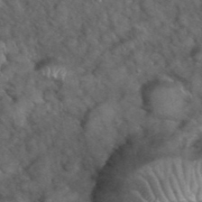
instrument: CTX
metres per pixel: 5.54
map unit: eHh
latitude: 39.4804
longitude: -56.6679
